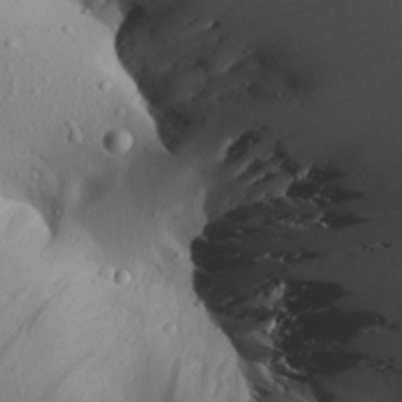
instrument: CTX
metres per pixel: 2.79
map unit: Aa
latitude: 25.3670
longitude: -136.6491
